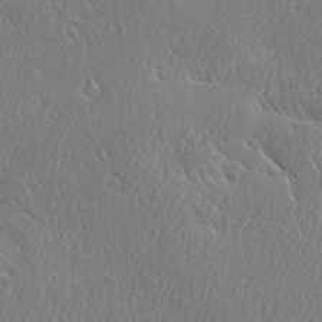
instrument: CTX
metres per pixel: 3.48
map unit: Ave
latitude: 21.7828
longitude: -136.4223
